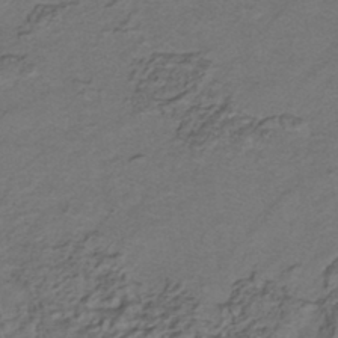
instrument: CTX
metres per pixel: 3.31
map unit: HNhu
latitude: -42.0849
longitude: 107.5399
